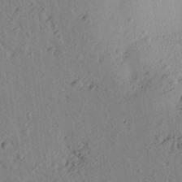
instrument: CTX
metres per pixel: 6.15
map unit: Aa
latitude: 23.6316
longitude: -148.2145
